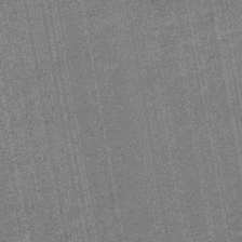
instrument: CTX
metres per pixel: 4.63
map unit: HNb
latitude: -48.5196
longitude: -38.7435
